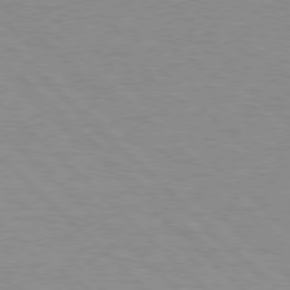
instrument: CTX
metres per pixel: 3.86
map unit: Hpe
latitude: 76.9702
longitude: -157.1403
